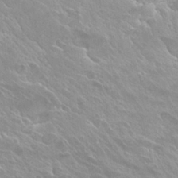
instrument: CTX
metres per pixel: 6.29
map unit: Hto
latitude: 28.1578
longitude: -40.5923
